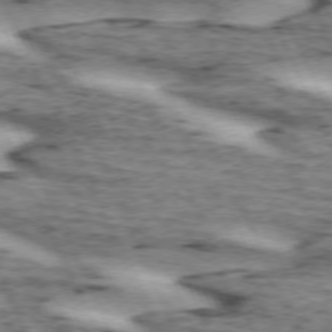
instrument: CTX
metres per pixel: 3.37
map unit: lApd
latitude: 72.6869
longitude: -54.6112
